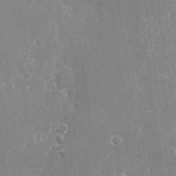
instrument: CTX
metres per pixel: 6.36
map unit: Nhu
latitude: -25.7100
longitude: -71.8772
